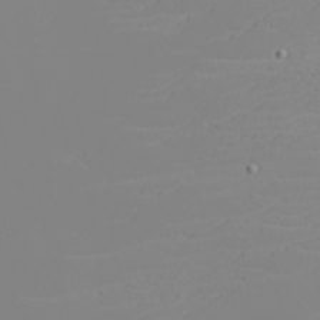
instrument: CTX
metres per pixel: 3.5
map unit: eHh
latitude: -5.9178
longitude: -85.4615
